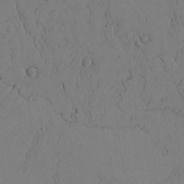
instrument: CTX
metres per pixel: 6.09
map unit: Htu
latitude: -3.2942
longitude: 168.8219
